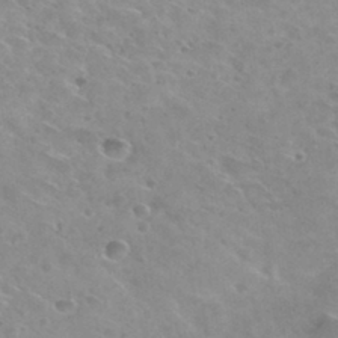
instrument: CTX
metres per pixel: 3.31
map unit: Hto
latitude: 31.2915
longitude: -47.8584
